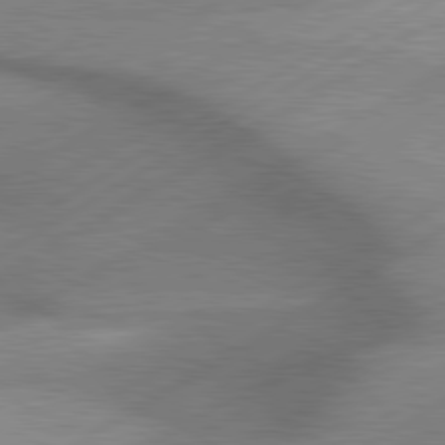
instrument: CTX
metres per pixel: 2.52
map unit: lApd
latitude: 80.1389
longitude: -118.6490
